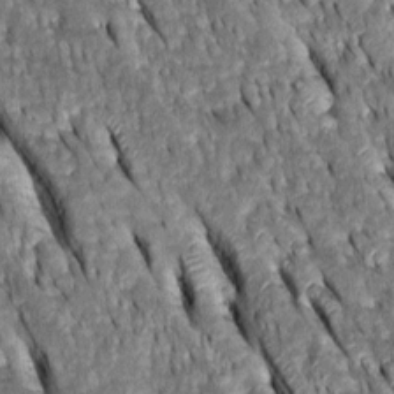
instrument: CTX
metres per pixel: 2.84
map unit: Htu
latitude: -0.4818
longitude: 148.7086
